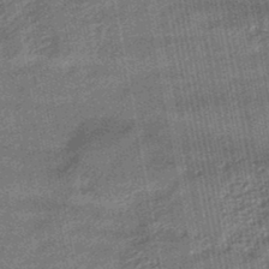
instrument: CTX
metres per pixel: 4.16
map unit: eHb
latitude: -45.6911
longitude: 89.3887
